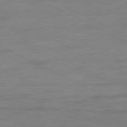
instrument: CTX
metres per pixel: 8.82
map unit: Ap
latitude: -80.0283
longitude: -105.1026
